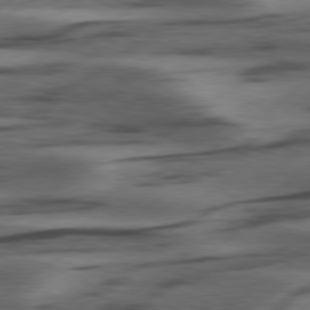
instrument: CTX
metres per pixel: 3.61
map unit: Hpe
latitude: 79.0837
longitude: -120.0444
